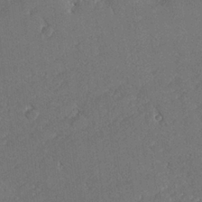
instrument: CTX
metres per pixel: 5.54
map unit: lHvf
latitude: 26.9703
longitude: 140.9542
